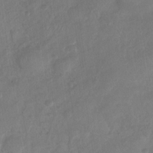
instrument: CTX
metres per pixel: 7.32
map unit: Nhu
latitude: -30.4251
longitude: -62.4790
